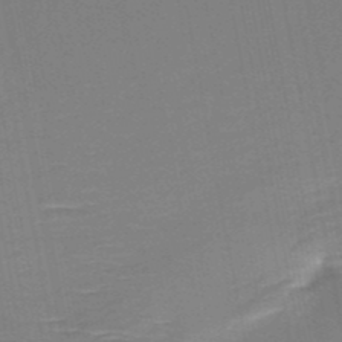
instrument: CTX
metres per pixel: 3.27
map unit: HNb
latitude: -51.2376
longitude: -45.8583
